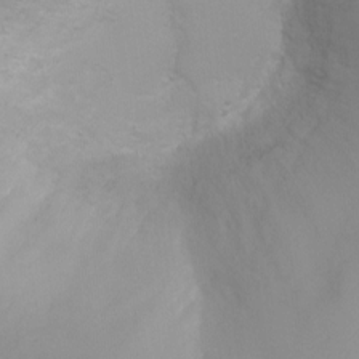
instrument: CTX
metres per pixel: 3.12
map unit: Ht
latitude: -0.7841
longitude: -19.2726
